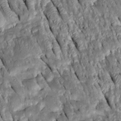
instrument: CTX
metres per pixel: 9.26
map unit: Htu
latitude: -1.0487
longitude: 148.8597
